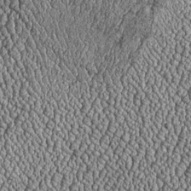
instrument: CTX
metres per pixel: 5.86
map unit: Htu
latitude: -6.4062
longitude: 156.4818
